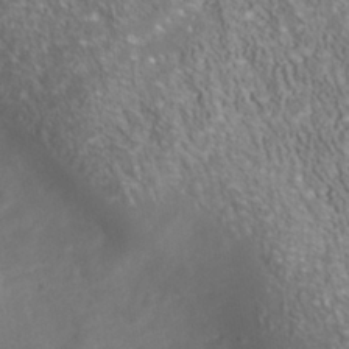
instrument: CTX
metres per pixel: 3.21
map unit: Nhu
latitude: -40.6140
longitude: -85.5182
